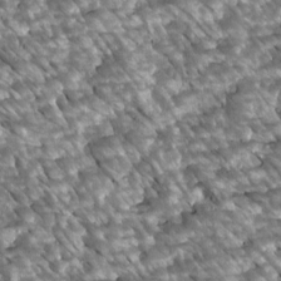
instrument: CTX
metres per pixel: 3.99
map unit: Htu
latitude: 2.4601
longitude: 142.6329
